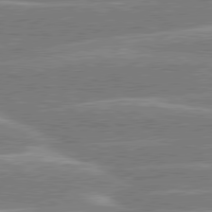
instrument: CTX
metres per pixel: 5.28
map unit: lApd
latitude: 80.3467
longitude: -130.7625
